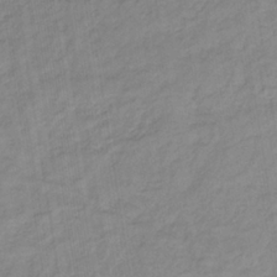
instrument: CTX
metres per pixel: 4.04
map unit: lHb
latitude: -35.9556
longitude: 71.3321
